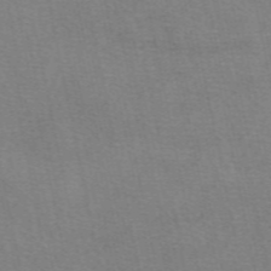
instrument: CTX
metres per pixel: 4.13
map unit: eAb
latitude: 50.4601
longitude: 106.0472
